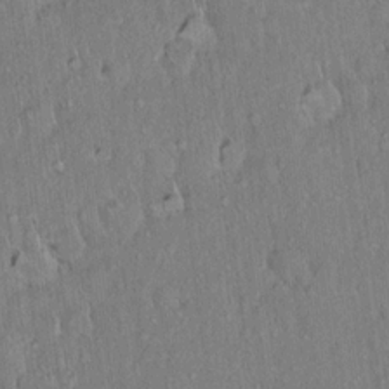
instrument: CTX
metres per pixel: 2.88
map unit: Hto
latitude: 15.5372
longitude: -57.7071
